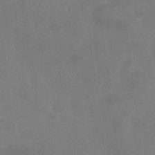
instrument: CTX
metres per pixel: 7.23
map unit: Nhu
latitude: -21.9178
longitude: -72.3468
